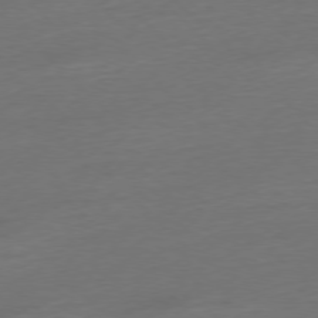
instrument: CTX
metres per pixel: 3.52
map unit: Hpe
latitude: -77.3510
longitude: -13.6883
